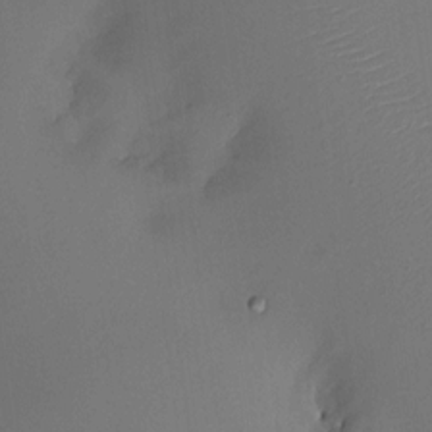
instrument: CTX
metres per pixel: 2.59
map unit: HNhu
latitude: 7.9717
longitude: -0.2333
